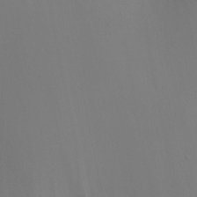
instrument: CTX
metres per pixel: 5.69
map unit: Ht
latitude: -9.5021
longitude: -46.1389
